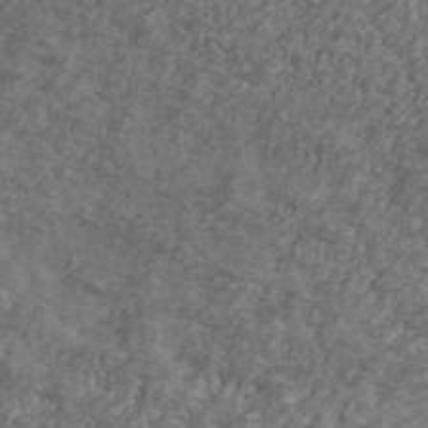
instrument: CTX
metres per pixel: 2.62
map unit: Ave
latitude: 41.6882
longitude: -111.1970
